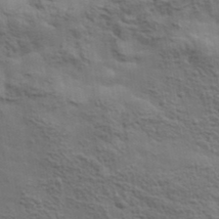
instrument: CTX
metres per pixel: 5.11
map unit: lHvf
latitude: 38.3467
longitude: -89.3860
